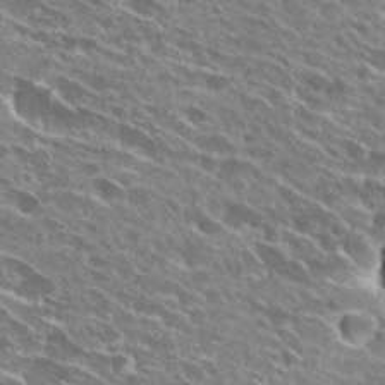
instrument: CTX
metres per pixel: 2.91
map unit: Hto
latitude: 27.7072
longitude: -43.7639
